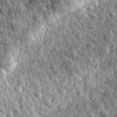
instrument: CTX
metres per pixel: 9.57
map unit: eHh
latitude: 34.6301
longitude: -80.2711
